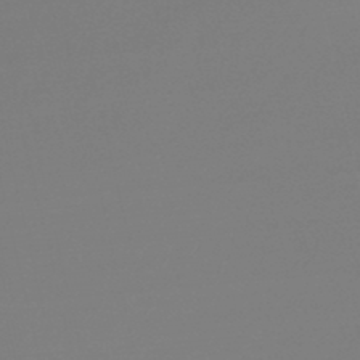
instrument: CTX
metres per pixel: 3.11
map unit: lHb
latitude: -45.4265
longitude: 59.6532
